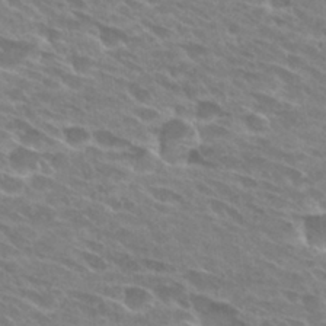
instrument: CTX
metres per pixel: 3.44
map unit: Hto
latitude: 28.1200
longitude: -42.4979
